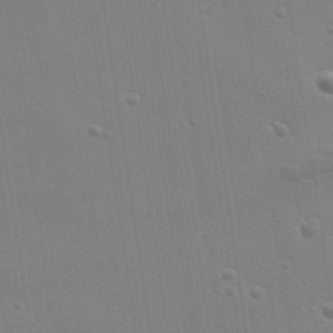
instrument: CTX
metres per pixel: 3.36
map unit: Aa
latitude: 33.1214
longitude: -133.9528
